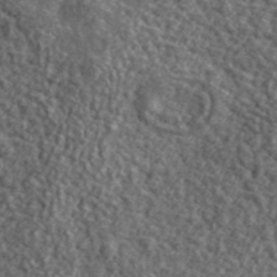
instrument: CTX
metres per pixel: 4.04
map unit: lHvf
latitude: 41.2725
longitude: -89.5372
